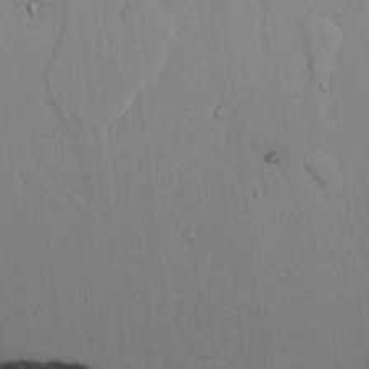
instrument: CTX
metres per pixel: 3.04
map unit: lAvf
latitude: 7.4426
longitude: 168.9163
